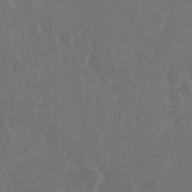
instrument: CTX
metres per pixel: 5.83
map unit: Nhu
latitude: 29.0647
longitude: -63.0837
